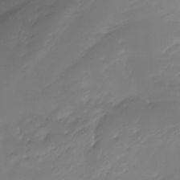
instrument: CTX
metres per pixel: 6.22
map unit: Ht
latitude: -12.2173
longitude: -47.2159
